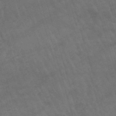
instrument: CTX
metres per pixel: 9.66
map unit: lHb
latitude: -44.4440
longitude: 77.6722
